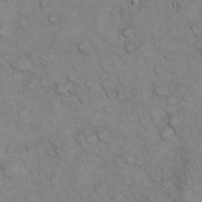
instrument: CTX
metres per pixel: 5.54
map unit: eHh
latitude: 21.9717
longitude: -59.0270
